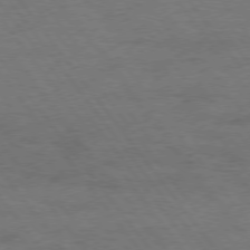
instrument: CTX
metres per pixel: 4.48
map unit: Hpe
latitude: 74.6491
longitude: -152.5357
